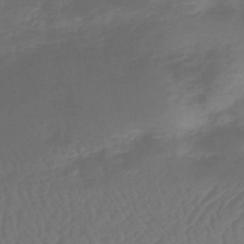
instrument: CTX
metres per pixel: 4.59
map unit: lHb
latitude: -42.8030
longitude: 81.5021
